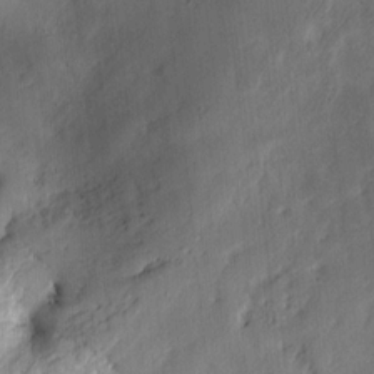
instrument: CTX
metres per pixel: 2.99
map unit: lAvf
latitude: 8.7246
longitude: 169.3887
